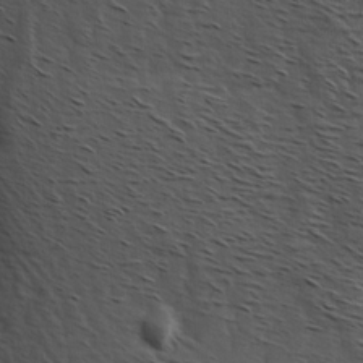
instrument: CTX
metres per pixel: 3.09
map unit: Hve
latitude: 2.2711
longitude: -124.1011
